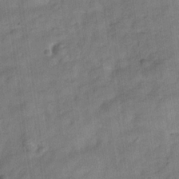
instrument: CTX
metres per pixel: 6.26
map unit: Hve
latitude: -31.7666
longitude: 92.8408
